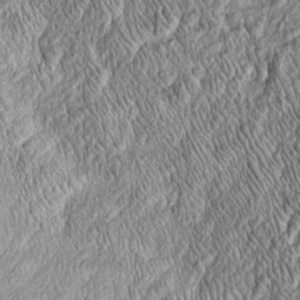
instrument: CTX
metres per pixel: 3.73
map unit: Htu
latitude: -4.4818
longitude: 158.8786
